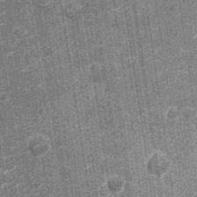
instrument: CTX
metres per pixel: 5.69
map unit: Nhu
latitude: -12.9920
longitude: -22.1578
